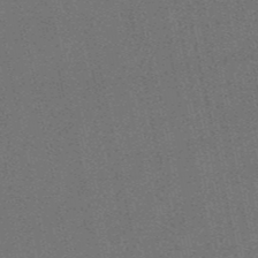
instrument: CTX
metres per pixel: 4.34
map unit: eHb
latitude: -50.4251
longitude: 79.5588
